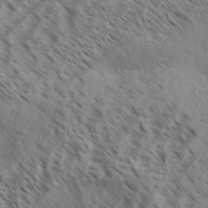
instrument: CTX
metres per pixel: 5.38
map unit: Aa
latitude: 33.3671
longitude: -138.5546
